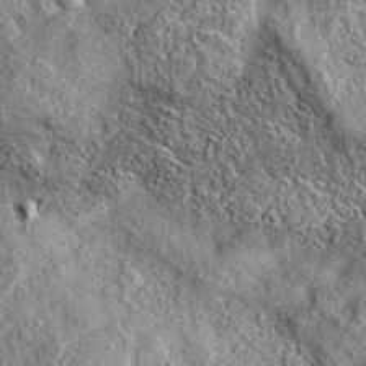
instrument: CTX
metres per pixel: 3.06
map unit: eAb
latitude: 37.4237
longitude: 109.8800
